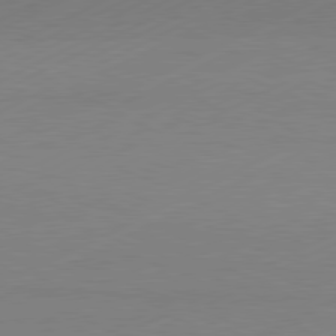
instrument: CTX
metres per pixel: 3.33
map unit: Hpe
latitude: -81.6911
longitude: 12.6330
